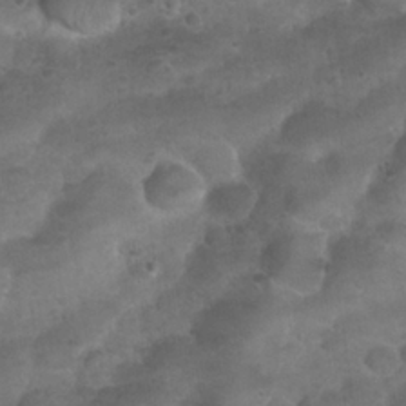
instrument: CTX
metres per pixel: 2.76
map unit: Nhu
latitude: 25.1025
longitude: -52.2523
